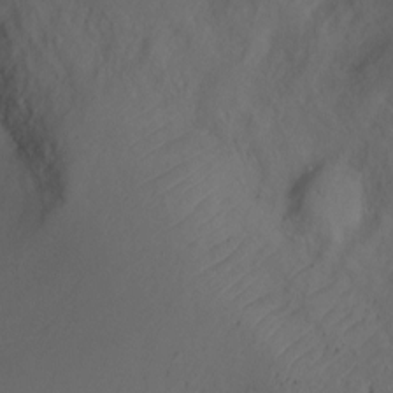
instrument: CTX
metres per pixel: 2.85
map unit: Ht
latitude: 0.1955
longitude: -35.0269
